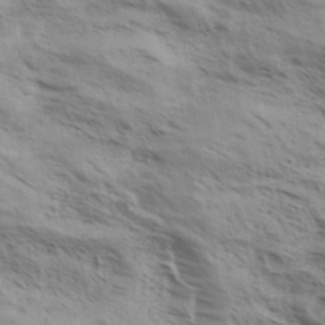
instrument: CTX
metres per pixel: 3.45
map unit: eHh
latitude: 36.1578
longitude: -139.2537
